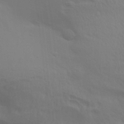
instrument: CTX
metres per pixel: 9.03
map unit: Aa
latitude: 30.7625
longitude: -135.7638
